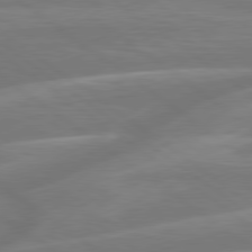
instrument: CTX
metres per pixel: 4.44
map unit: Hpe
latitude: 79.2537
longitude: -126.7435
